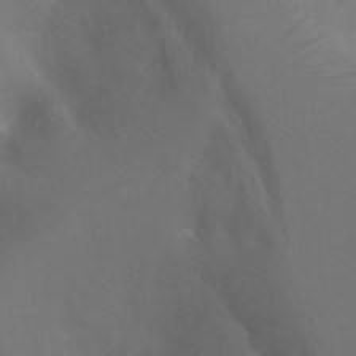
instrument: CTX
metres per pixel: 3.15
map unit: Ht
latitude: 2.5168
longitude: -28.5546
